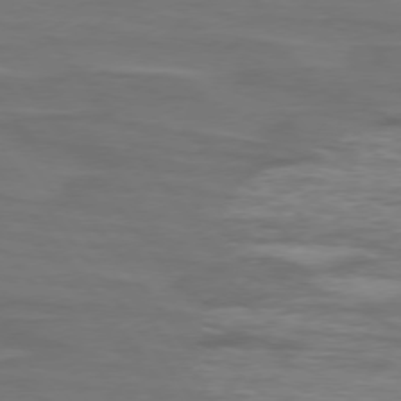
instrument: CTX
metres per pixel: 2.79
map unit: lApd
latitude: 75.2348
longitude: -79.3860
